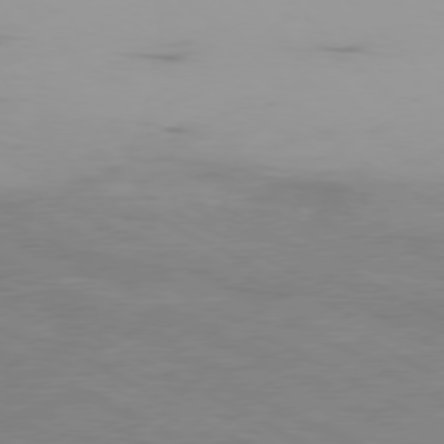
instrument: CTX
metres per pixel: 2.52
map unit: Ap
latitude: -77.5399
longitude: -73.3293
